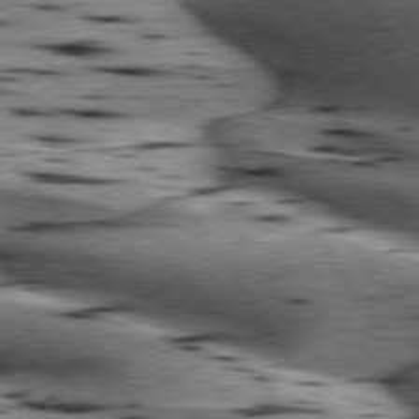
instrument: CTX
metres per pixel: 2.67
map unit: lApd
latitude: 76.3845
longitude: -60.0822
